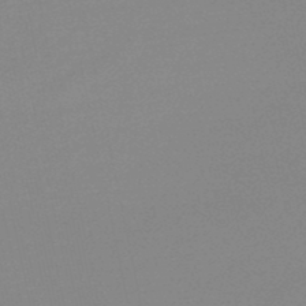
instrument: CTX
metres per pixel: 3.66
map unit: lHb
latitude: -48.1984
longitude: 64.8597
